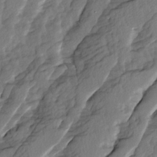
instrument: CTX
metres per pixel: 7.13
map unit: Ave
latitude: 14.6302
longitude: -136.0444
